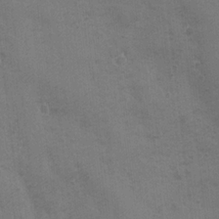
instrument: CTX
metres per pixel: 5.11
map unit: Ave
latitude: -7.5966
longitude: -120.3657
